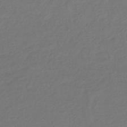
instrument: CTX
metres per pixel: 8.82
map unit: lHb
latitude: -39.7478
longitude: 71.0109
